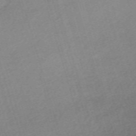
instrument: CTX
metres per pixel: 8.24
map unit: eHh
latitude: -62.1228
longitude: 53.4832
